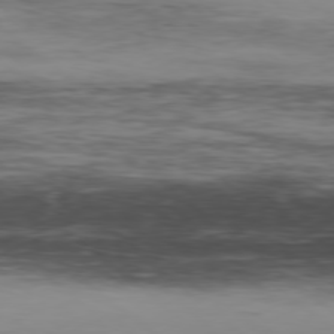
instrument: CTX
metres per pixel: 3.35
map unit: Hpe
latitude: -78.8975
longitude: 12.6896
